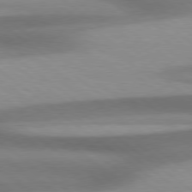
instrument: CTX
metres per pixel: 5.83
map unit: Hpe
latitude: 78.7435
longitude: -134.2333
